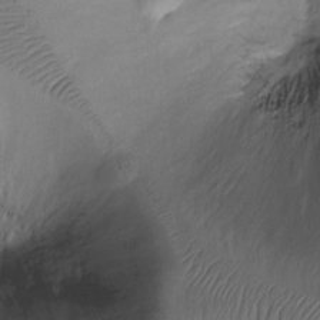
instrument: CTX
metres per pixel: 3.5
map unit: Ht
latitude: -7.6344
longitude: -35.0269
